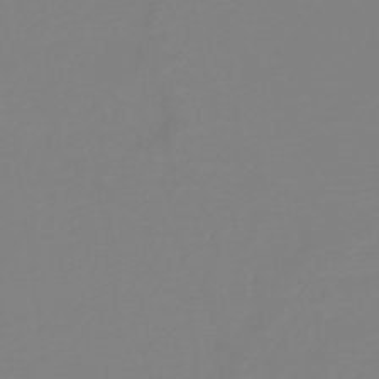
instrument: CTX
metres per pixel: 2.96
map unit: HNb
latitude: -41.3509
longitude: 51.5210
